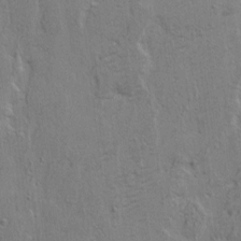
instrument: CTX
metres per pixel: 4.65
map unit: eHh
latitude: 3.3104
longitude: -78.1578
